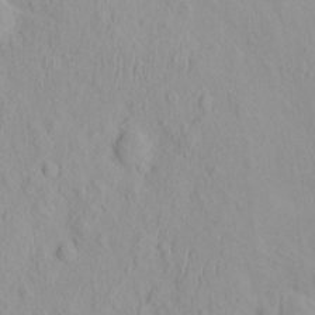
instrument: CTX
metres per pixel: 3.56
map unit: eHh
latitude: -1.6344
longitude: 19.1242
